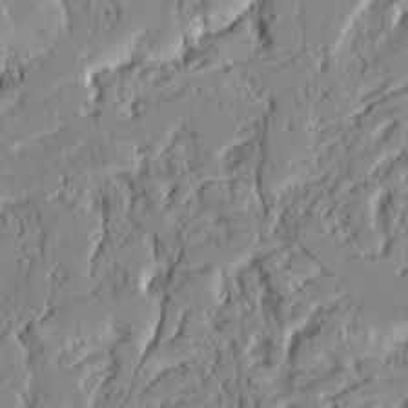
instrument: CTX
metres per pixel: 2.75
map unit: Ave
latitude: 21.4805
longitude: -129.1781
